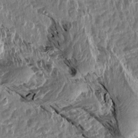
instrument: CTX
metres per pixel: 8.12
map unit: Aa
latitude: 14.3468
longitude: -143.5182
